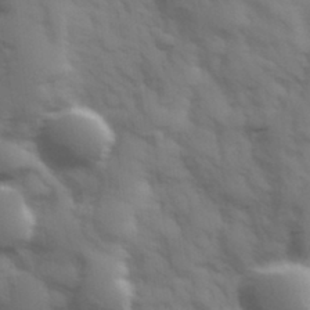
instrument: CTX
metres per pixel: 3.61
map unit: Hve
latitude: 32.6113
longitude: 150.4629
